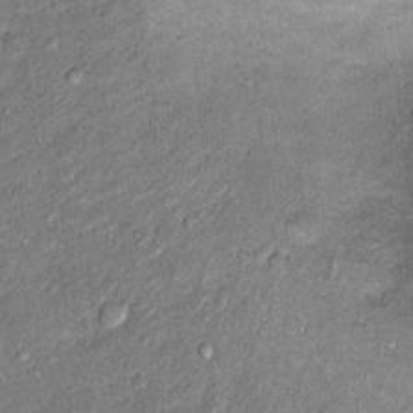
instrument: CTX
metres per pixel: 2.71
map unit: Ht
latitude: 11.8961
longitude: -39.8961
